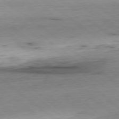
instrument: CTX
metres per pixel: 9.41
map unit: Hpe
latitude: -78.8219
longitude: 11.6344
